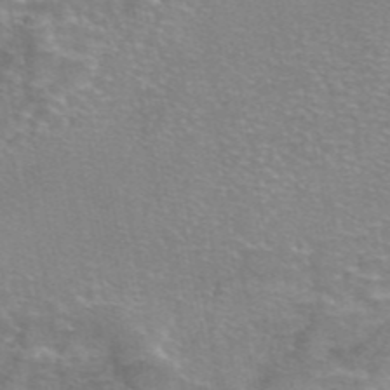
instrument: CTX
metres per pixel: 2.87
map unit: eAb
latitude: 46.0633
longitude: 102.2928
